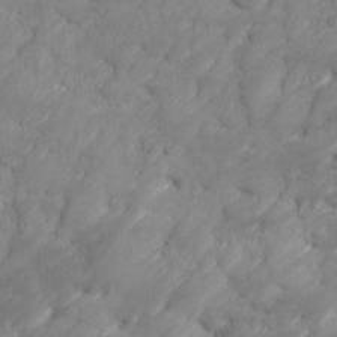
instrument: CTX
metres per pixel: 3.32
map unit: Ave
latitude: 17.1025
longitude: -135.8772
